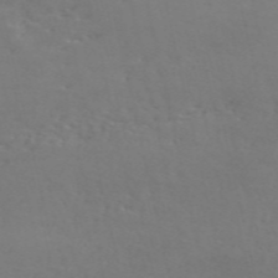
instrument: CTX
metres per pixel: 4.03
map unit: ANa
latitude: 50.0444
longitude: -81.4237
